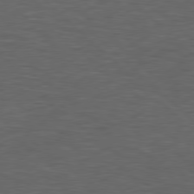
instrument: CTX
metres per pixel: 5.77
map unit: lApd
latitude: 77.9339
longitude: -57.4804
